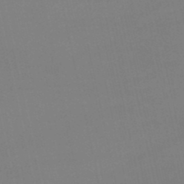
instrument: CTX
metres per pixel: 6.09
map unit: lHb
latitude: -46.3495
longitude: 58.6896
